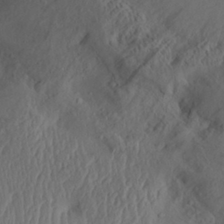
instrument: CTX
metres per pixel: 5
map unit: Aa
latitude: 28.8002
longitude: -133.9339
